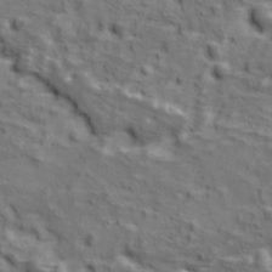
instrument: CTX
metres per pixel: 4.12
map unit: Ave
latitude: 11.6127
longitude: -105.0270
